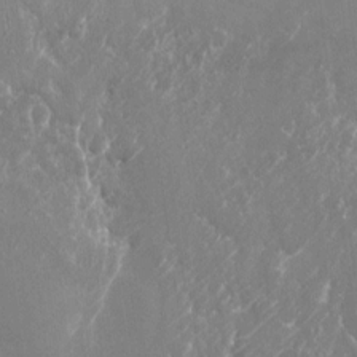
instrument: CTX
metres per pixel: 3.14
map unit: Nhu
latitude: -21.8989
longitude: -72.4034
